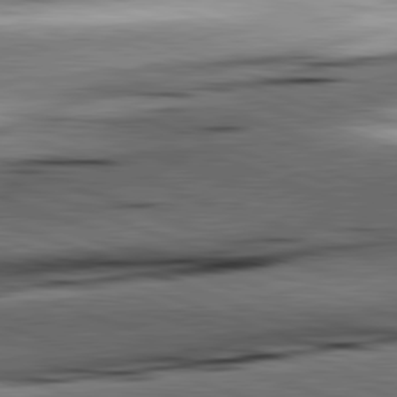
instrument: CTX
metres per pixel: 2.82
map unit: lApd
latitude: 81.6694
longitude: -151.6127
